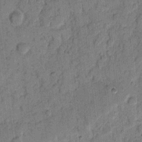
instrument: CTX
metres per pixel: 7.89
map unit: eHh
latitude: 7.9906
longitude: -64.3656
